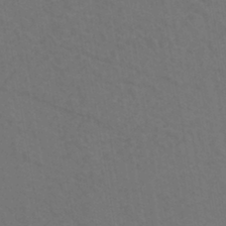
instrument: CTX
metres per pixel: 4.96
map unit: eHh
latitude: -42.6140
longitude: -32.0444
